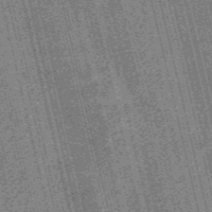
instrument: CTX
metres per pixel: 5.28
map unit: Nve
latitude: -56.6140
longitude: 54.4818
